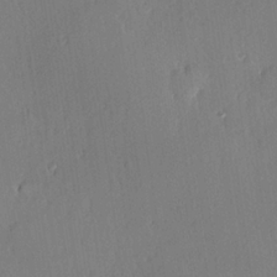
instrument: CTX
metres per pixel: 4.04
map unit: Hve
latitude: 25.1214
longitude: -93.4804
